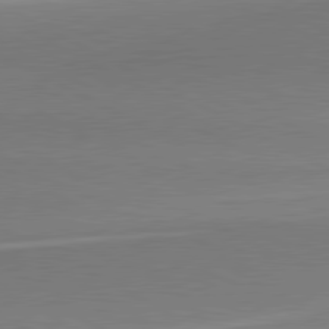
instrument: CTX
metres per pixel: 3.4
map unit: lApd
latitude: 80.7435
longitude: 167.7667
